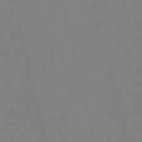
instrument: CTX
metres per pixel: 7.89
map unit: HNb
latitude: -54.2929
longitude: -39.4237
